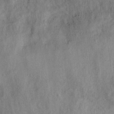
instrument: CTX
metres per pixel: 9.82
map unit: eHh
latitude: 30.7436
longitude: -71.4804
